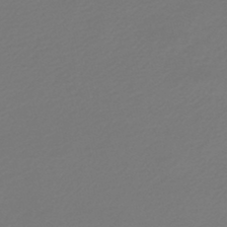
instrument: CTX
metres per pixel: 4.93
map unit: lHb
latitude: -47.1242
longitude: 59.5021
